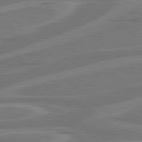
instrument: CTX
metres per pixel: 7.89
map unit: Hpe
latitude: 78.6113
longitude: -126.7246
